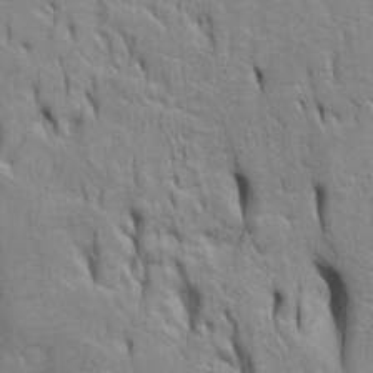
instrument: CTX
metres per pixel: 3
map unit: Htu
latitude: -4.8786
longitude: 151.1809
